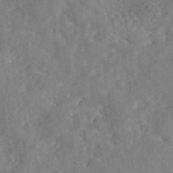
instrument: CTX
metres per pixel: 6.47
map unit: eAb
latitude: 45.7072
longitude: 127.3887
